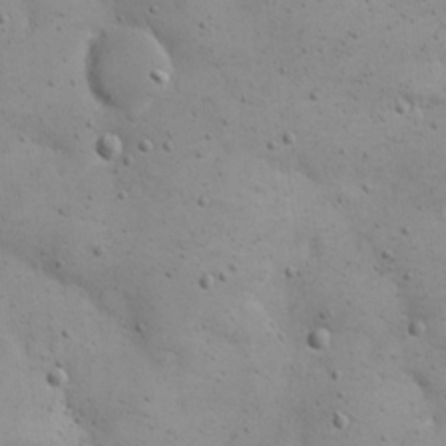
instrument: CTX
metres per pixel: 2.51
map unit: eHh
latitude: 20.6869
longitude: -62.7436
